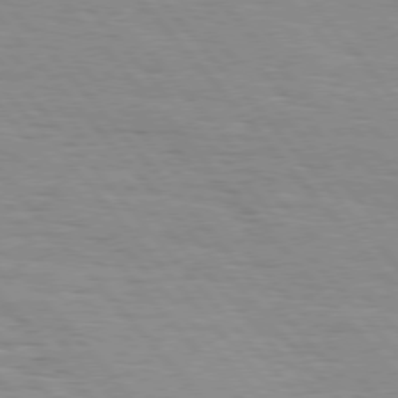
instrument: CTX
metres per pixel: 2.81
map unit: Hpe
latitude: 76.4790
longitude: -153.5182
